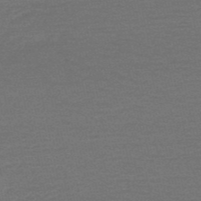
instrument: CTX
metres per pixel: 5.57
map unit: HNb
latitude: -53.3887
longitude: -43.3293
